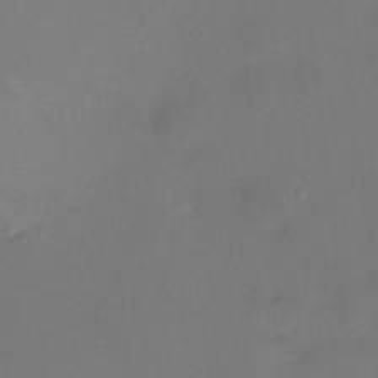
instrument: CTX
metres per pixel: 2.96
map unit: HNhu
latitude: 5.9339
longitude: 6.8219
